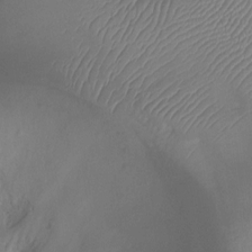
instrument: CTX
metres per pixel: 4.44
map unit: Ht
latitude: -8.9919
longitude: -21.0648
